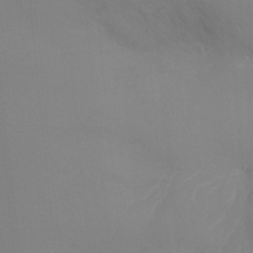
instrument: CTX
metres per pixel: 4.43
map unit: Nhu
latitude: -12.7463
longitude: -64.9892
